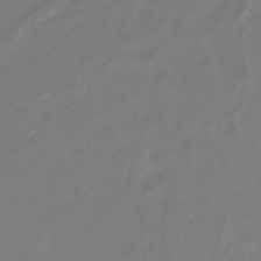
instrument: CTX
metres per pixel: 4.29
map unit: eHb
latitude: -31.7855
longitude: 74.7275
